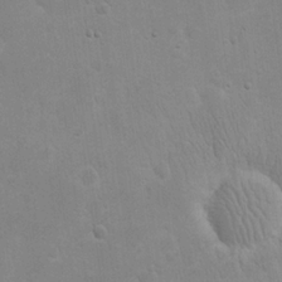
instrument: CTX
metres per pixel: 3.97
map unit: eHh
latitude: 20.2712
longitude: -69.6127
